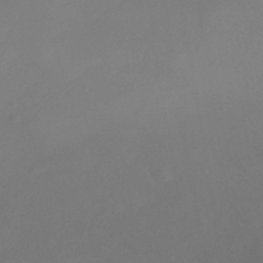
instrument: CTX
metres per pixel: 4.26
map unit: HNhu
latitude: -41.3887
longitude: 106.5574
